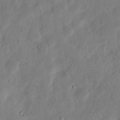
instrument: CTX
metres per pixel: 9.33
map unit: eHh
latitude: 6.1389
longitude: -71.5938
